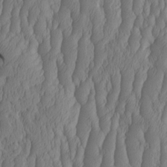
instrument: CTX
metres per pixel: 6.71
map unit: HNhu
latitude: -2.2172
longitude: 13.3321
